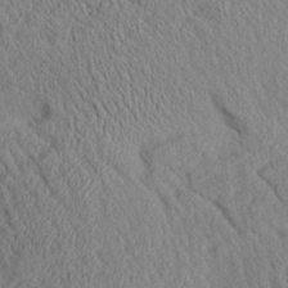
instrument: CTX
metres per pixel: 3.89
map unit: Aa
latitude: 24.6868
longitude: -133.7261
